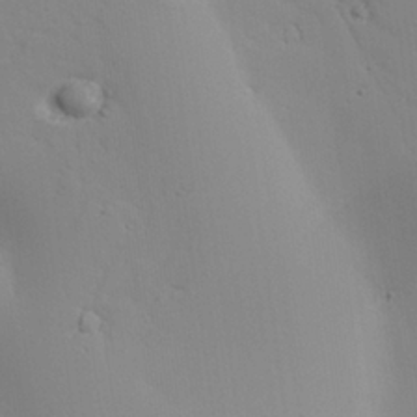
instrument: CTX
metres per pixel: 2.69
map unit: lAvf
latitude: 25.8772
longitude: -110.0444
